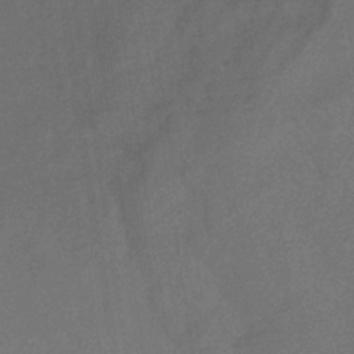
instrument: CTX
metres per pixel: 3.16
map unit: HNb
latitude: -32.2929
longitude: 57.4076
